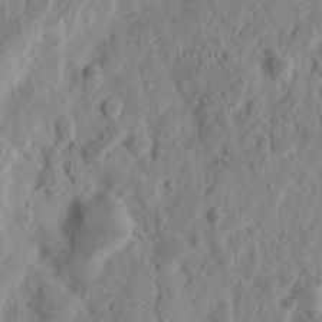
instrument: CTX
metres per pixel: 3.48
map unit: Nhu
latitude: 14.3657
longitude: -74.2334
